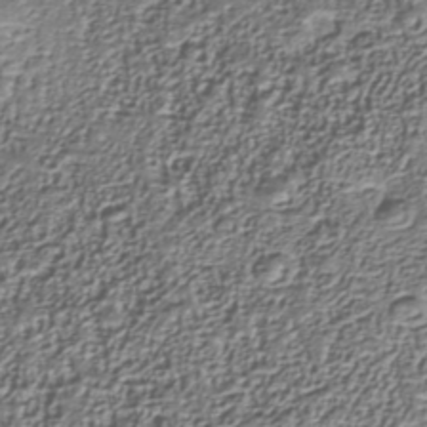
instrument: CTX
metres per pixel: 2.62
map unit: Nhu
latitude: -39.8423
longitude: -85.9339
